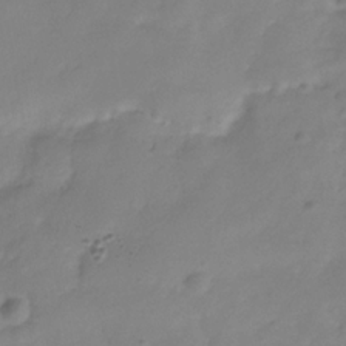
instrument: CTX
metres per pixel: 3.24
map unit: Hve
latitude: -32.6141
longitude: 91.7478
